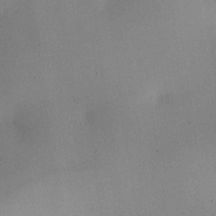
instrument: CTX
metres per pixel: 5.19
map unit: Nhu
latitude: 26.0255
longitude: -69.4049
